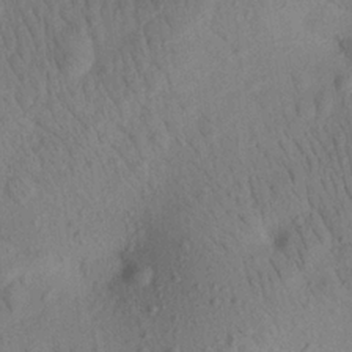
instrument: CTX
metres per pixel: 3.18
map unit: Aa
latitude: 22.8947
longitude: -139.1025
